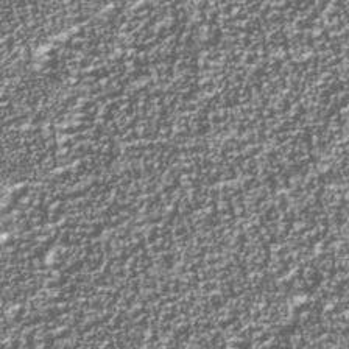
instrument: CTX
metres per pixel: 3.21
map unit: Nhu
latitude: -39.0298
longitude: -83.0080
